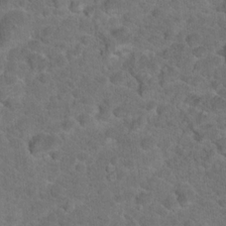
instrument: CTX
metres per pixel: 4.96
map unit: Hto
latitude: 18.2900
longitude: -36.9325
